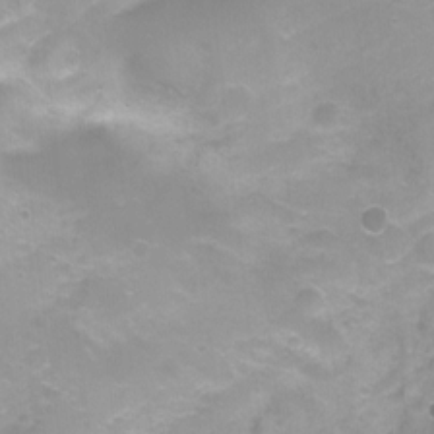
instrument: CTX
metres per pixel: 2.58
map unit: Ht
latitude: -9.8800
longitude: -27.9528
